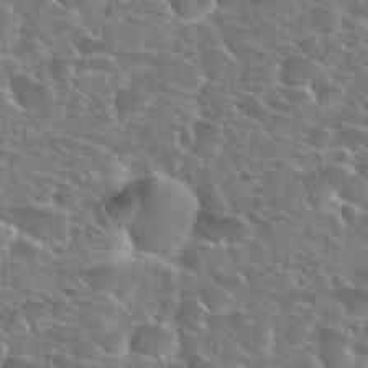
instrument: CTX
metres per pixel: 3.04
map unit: Hto
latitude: 25.8583
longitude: -49.4048
